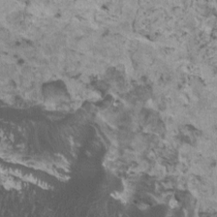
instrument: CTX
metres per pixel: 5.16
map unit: HNhu
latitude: 2.6490
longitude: 3.6721
